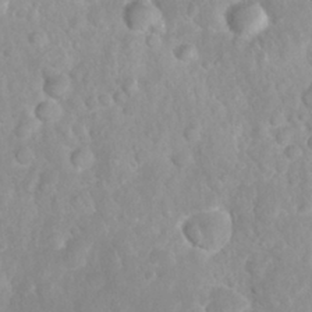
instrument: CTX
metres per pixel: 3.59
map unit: Nhu
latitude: 26.9703
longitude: -63.5560
